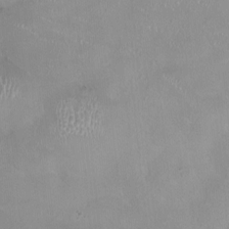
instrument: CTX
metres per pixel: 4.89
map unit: HNhu
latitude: 0.5923
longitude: -3.3104
